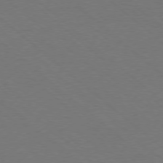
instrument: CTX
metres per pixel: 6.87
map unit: Ap
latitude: -78.2361
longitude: -84.2901
